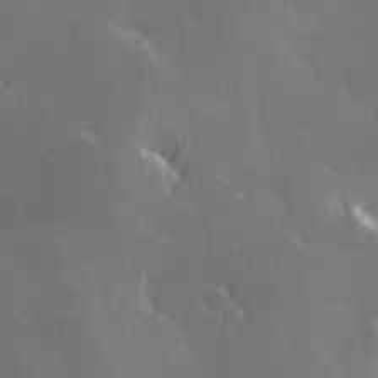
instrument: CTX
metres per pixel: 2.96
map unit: Hve
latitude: 28.3845
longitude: 145.6155
